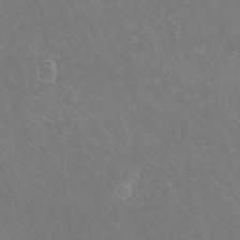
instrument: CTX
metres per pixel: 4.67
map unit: eHh
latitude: -10.5385
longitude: -65.7450
